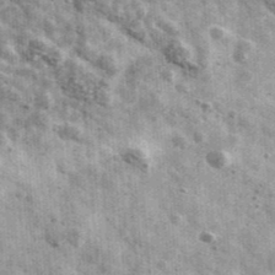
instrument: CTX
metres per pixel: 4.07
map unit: Ave
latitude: 41.2159
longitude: -106.5168
